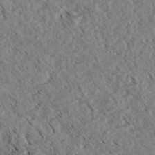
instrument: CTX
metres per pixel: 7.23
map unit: eHh
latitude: 35.2726
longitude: -139.5749
